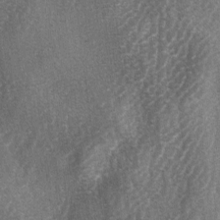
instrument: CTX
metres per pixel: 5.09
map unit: lAa
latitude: -5.1053
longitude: -127.0648
